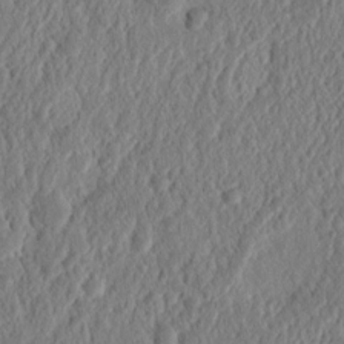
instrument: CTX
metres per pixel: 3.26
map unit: Nhu
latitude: 14.2145
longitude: -73.9339
